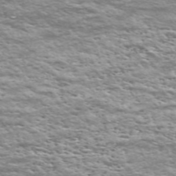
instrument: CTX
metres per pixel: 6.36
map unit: Nve
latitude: -59.1998
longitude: 57.3132
